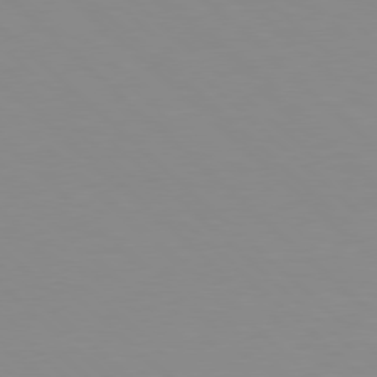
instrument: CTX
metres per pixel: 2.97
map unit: Hpe
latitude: 77.6316
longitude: -172.0255
